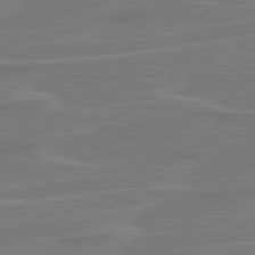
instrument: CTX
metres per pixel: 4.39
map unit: lApd
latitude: 80.9514
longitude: 121.0108
